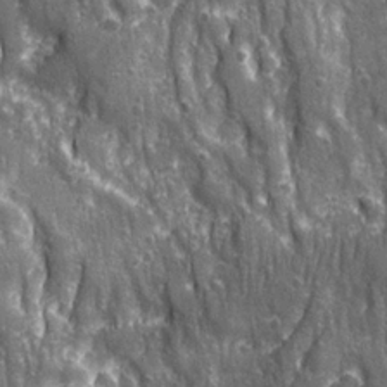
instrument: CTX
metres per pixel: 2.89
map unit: Ave
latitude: 22.9325
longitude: -133.6505
